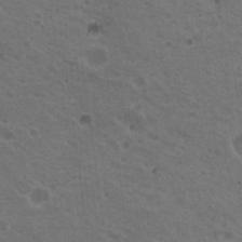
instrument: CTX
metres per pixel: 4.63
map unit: Nhu
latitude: 18.8758
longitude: -30.1011
